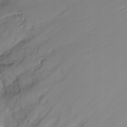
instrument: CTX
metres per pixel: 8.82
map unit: Nhu
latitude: -9.6344
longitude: -79.0270
